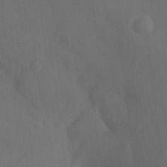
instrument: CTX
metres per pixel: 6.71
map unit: Hto
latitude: -12.1795
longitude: -39.4048
